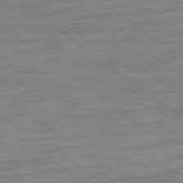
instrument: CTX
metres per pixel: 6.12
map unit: Ap
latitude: -78.9919
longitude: -102.5168
